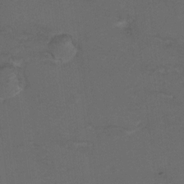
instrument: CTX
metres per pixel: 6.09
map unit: Hto
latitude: 6.5546
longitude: -35.2348
